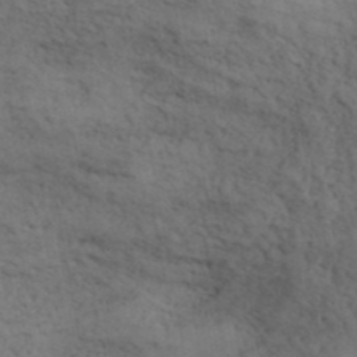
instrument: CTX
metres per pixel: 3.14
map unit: ANa
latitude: 41.6694
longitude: 51.4454
